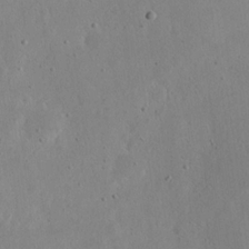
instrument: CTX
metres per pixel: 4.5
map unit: eHh
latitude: 21.3860
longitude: -68.9892
